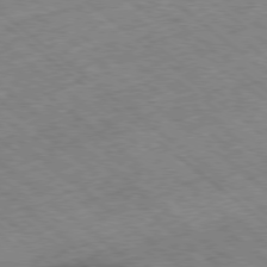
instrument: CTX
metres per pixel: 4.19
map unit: Ap
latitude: -78.7274
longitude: -48.6113
